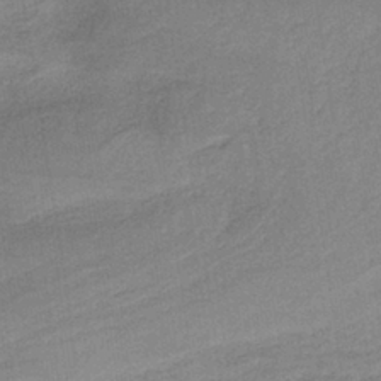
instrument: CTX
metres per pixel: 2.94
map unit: HNb
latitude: -36.8219
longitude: 56.9730
